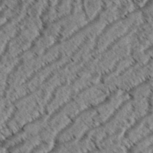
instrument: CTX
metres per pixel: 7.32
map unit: eHh
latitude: 36.2901
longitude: -138.5168
